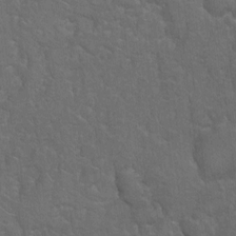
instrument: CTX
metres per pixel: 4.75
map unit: Hto
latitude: 4.2333
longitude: -31.7828
